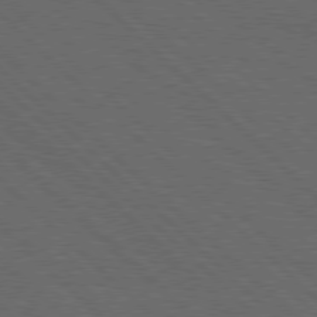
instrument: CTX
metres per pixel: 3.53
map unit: Hpe
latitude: 77.7449
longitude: -127.4427
